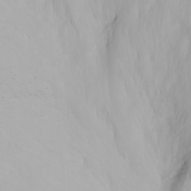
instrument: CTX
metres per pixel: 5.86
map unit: Nhu
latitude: -5.1431
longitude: -81.1214
